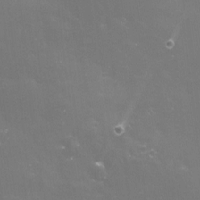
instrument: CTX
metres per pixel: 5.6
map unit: eHh
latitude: -4.3495
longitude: 19.3888
